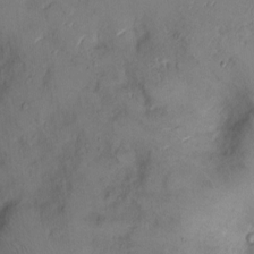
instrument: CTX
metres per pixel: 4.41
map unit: Ht
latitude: 1.1025
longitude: -14.0822
